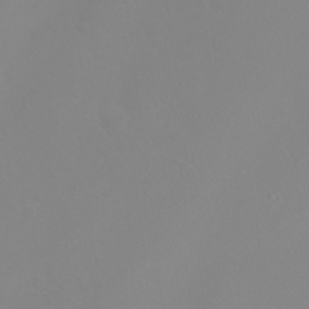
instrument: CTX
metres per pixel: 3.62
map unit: Htu
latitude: -6.1606
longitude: -71.9339
